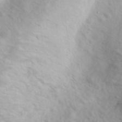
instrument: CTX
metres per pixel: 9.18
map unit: eHh
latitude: 31.3293
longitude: -59.3293
